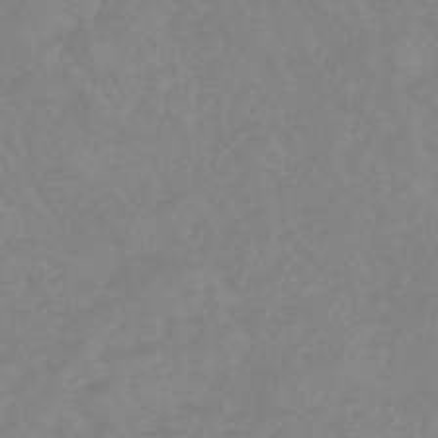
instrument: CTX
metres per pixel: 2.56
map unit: eHb
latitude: -45.3132
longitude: 84.7274
